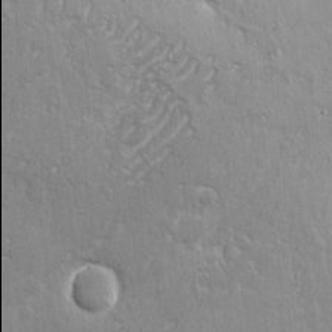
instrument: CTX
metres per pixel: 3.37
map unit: eHh
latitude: 2.9136
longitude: -77.9906
